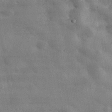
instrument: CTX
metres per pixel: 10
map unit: lHvf
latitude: 36.7624
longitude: -89.8395
